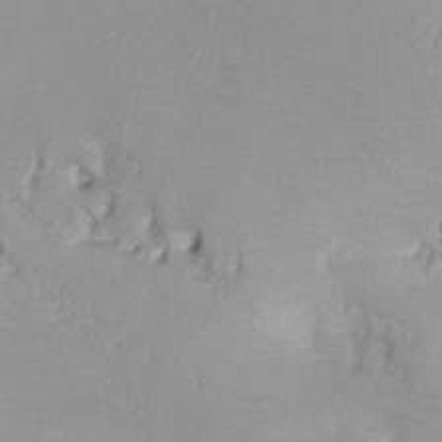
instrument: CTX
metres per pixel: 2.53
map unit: eHh
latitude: -8.6140
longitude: -69.5560
